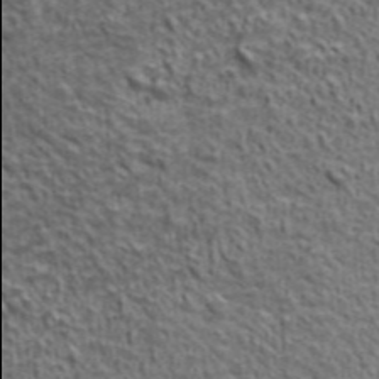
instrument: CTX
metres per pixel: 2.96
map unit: ANa
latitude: 43.7828
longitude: -85.9906
